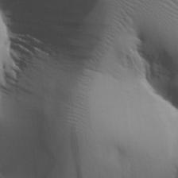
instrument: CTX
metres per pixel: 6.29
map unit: Aa
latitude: 27.5182
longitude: -138.6113
